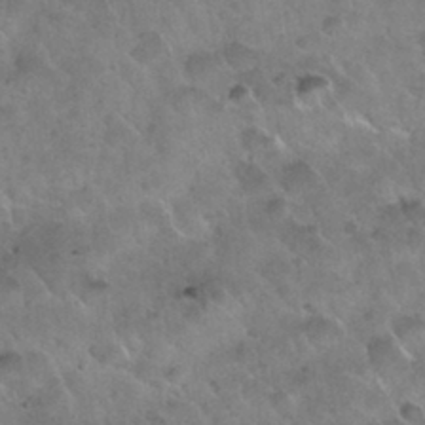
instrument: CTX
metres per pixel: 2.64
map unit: Nhu
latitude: 30.3657
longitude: -54.1956
